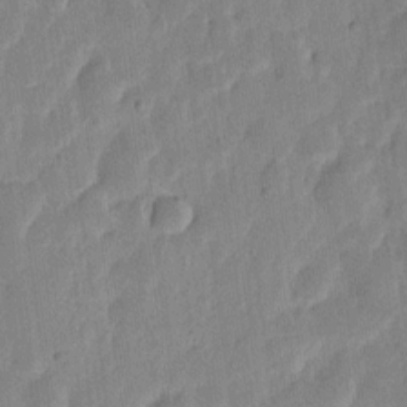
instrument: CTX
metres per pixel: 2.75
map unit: eHh
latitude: 6.6113
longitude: -71.0836
